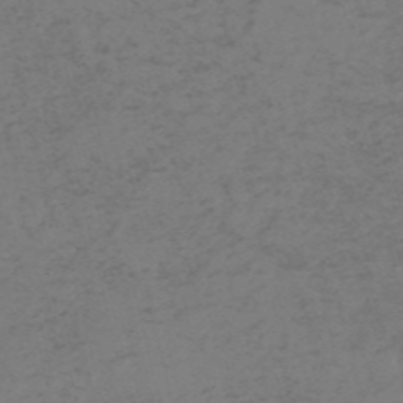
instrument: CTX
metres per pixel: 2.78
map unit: HNb
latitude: -55.0298
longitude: -46.6113
